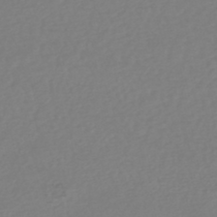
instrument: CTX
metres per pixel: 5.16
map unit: HNhu
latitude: -48.2740
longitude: 103.6344
